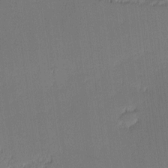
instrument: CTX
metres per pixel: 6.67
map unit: eHh
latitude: -2.8974
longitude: -83.5371
